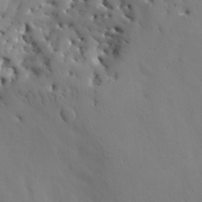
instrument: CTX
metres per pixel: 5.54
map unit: Nhu
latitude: 27.2348
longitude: -72.0255
